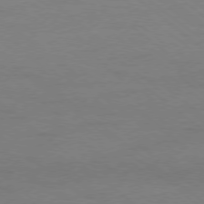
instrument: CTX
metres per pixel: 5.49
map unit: Ap
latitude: -78.8408
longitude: -54.8758
